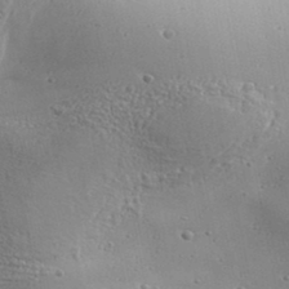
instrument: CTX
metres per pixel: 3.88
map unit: Aa
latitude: 32.3845
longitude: -133.8961
